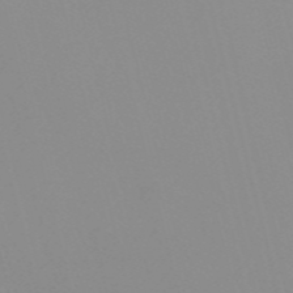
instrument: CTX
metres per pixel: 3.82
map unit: Nve
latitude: -57.3887
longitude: 59.8989
